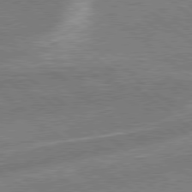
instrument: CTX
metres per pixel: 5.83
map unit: Hpe
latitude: 78.9514
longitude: -170.5357
